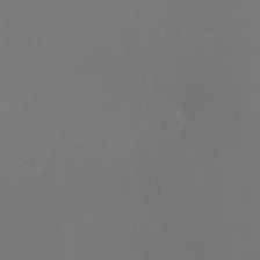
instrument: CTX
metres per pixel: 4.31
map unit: Nhu
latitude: -8.8219
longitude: -48.0255
